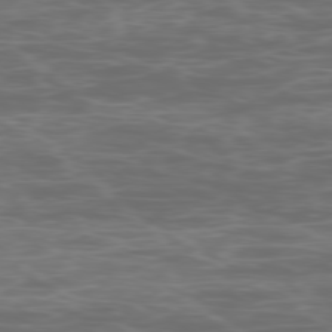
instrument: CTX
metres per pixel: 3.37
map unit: Ap
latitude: -78.9919
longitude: -74.5924
